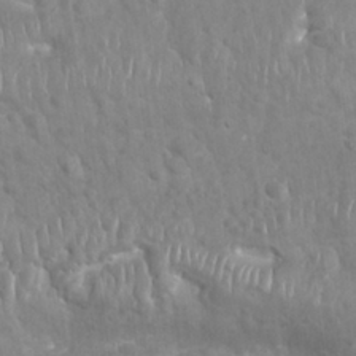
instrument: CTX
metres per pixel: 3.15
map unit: Nhu
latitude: 27.2159
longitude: -62.9325
